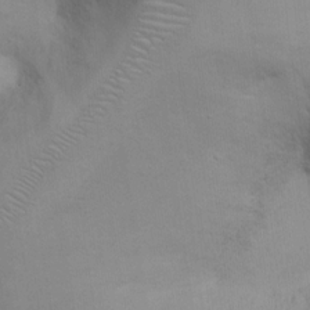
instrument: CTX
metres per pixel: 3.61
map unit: Hto
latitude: 12.3090
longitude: -56.6490
